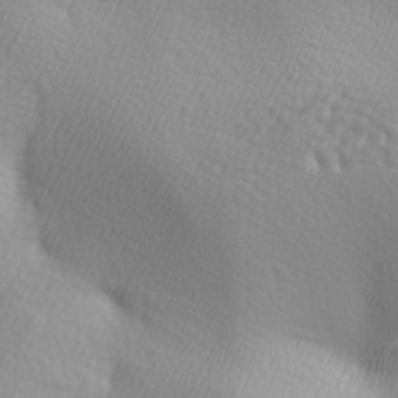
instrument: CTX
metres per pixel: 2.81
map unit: lAa
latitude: -5.5021
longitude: -122.1200
